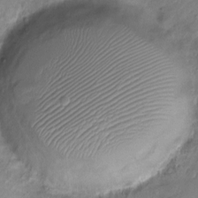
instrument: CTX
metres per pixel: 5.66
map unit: Nve
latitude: -18.1039
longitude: 107.1620
